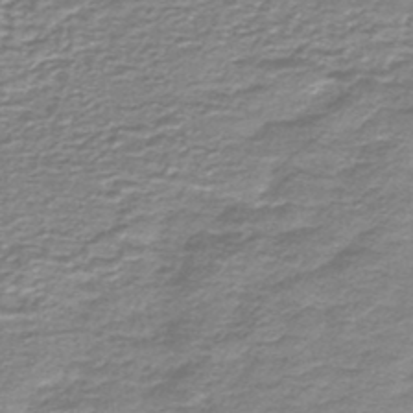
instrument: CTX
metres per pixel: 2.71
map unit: HNb
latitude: -44.6896
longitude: 50.2739
